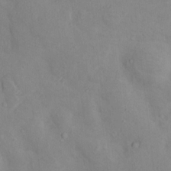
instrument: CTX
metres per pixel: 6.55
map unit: Nhu
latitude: 12.1956
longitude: -29.1403
